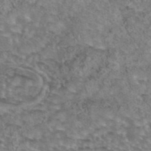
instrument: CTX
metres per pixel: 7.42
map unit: eAb
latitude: 44.2522
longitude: 105.1998
